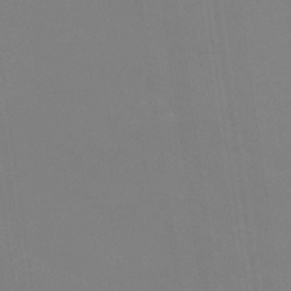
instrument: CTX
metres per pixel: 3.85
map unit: eHb
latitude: -38.1417
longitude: 75.4266
